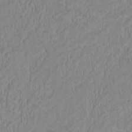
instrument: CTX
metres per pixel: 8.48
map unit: HNhu
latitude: 3.7071
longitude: -3.6316
